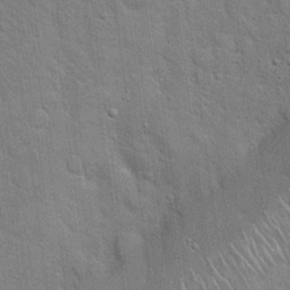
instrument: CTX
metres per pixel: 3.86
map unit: Hto
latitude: 19.0836
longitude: -52.1767
